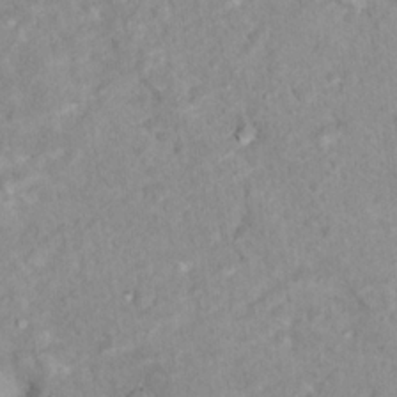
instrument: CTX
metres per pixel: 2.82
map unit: Nhu
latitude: 16.4979
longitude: -31.6316
